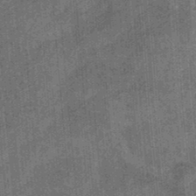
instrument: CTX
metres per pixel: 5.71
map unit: eHb
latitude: -34.5574
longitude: 79.1242
